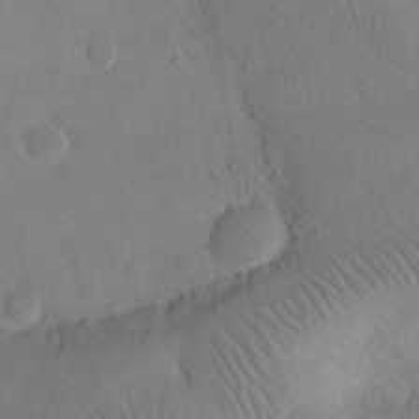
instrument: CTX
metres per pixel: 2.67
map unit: eHh
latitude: 25.0080
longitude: -66.2333
